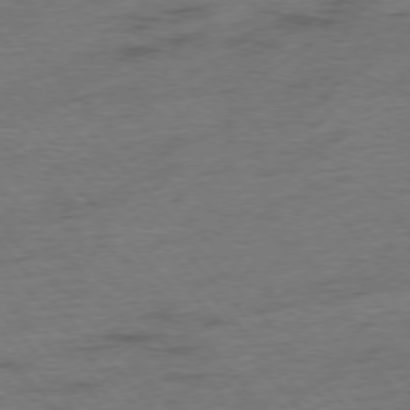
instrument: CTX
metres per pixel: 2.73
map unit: Hpe
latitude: -76.6707
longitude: -11.8206
